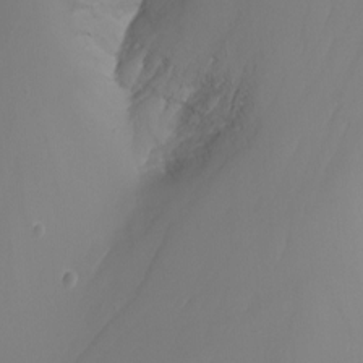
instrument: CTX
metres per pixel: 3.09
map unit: Nhu
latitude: -8.2172
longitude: -79.1403
